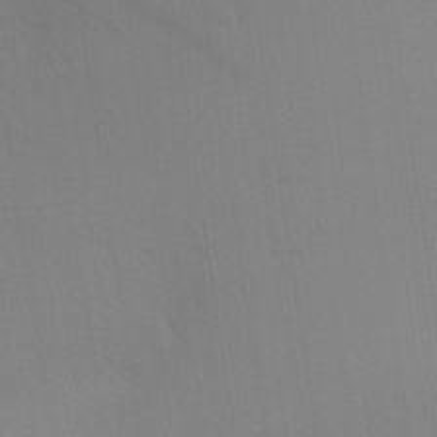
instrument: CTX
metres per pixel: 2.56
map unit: Aa
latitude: 24.8380
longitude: -145.3104
